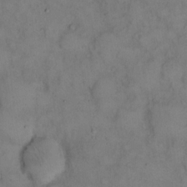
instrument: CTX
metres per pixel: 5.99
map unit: eHh
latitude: 14.3657
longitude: -62.1578
